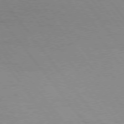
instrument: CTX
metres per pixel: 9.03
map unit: Hpe
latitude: 75.5560
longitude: -143.4616
